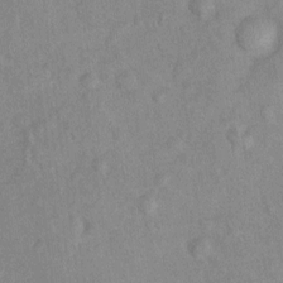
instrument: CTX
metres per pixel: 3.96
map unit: Nhu
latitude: 0.8569
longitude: -18.0444
